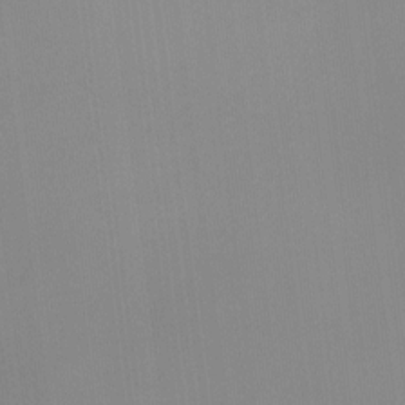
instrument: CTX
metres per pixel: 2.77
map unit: Hto
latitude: -11.4077
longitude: -38.1389
